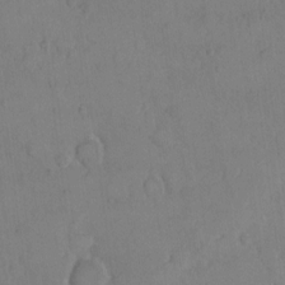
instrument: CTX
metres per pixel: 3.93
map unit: Hto
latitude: 9.4427
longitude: -61.4615
